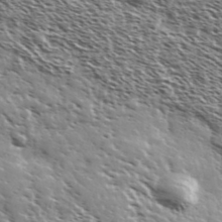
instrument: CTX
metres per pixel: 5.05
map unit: Ave
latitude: 37.4427
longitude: -110.6113
